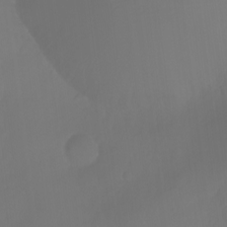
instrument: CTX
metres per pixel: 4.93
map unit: Aa
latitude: -11.6722
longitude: -68.1389
